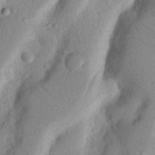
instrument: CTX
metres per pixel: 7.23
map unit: Nhu
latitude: 19.2159
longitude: -77.1781
